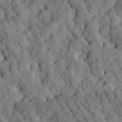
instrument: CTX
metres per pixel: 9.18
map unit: Htu
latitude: -2.3873
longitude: 173.8422
